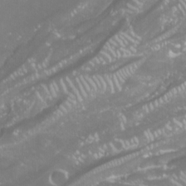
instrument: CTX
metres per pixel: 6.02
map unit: Nhu
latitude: -9.9745
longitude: -69.6505
